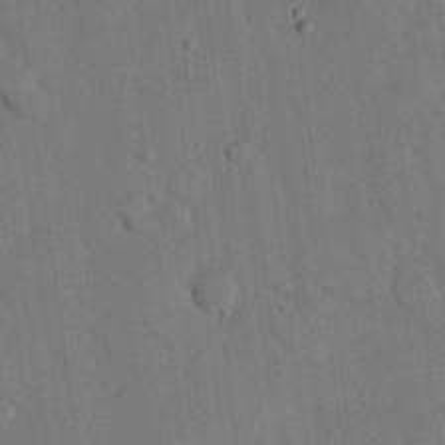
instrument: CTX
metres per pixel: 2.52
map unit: eHh
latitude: 26.4034
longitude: -76.7813
